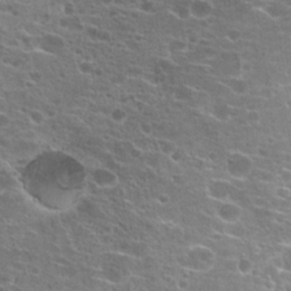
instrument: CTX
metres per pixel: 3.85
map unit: Hto
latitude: 20.5735
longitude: -41.7827
